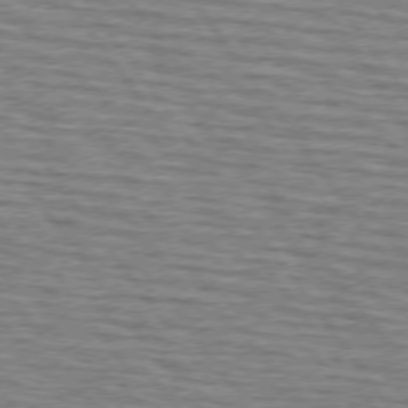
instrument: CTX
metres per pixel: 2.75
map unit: lApd
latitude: 74.6679
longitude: -73.7261
